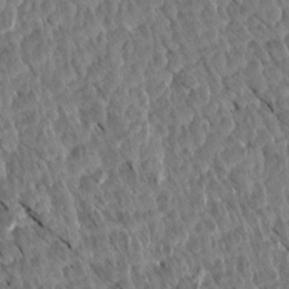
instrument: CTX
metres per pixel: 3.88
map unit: Aa
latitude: 14.4034
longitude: -141.1970
